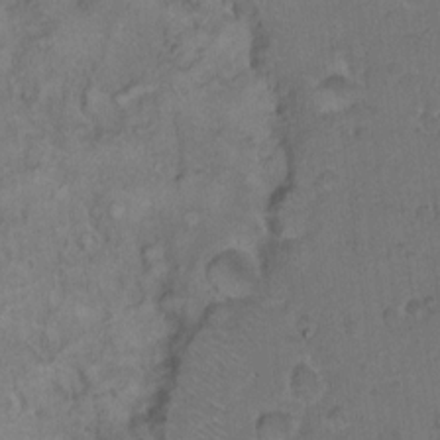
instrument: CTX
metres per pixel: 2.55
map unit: Hto
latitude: 10.4223
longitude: -60.2711
